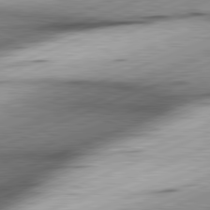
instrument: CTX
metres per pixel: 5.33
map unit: lApd
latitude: 81.6505
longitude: -165.9906
